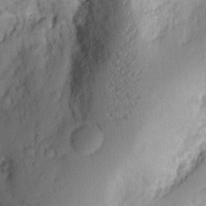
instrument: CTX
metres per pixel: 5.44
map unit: Ht
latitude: 8.8191
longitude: -75.1970
